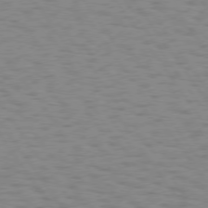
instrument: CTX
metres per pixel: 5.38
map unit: Hpe
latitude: 74.6491
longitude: -136.0822
